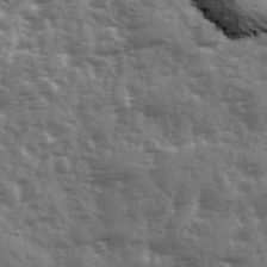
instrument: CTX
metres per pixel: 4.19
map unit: Ave
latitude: 12.7246
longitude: -103.1592
